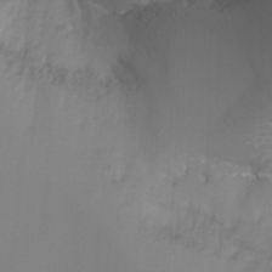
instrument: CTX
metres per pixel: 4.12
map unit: Nhu
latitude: -7.9178
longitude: -75.4049
